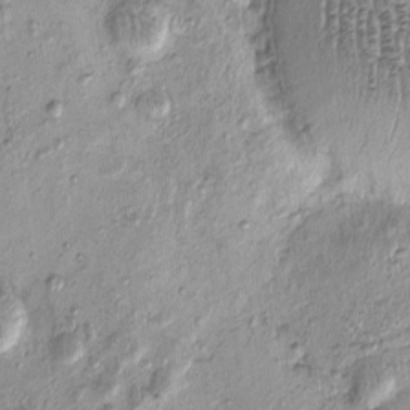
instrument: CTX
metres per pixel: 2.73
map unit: eHh
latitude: -0.2173
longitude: 15.8990
